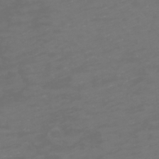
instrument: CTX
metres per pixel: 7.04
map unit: eHh
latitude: -1.3132
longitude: -78.9892
